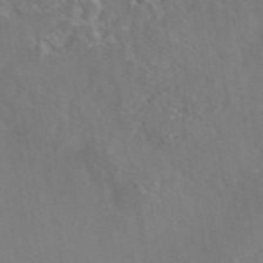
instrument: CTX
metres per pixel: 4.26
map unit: eAb
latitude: 46.2145
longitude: 110.6707
